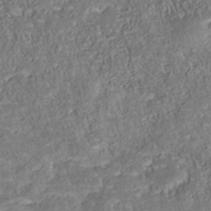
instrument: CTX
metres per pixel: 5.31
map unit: Nhu
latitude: -40.0661
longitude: -85.2726
